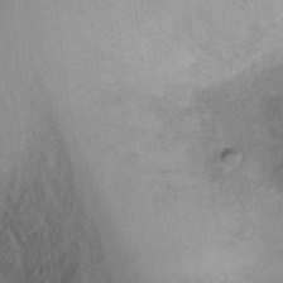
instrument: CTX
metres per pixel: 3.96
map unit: Ht
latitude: 2.4223
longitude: -29.0647
